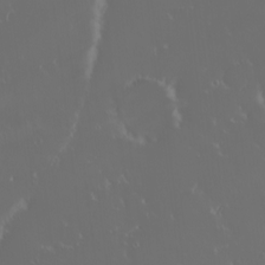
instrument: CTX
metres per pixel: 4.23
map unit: eHh
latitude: -2.5573
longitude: 20.1983
